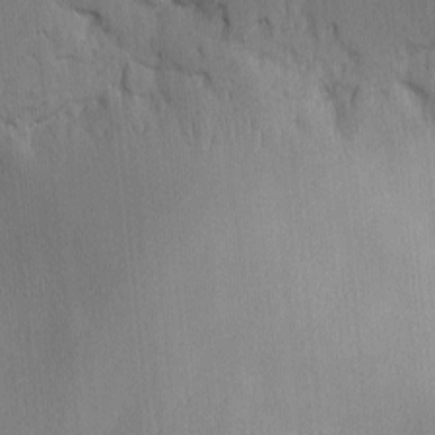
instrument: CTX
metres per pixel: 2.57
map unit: lHvf
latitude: -10.5007
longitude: -103.4048
